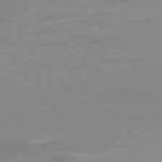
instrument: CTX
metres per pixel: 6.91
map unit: Ap
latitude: -76.6141
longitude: -72.4223
